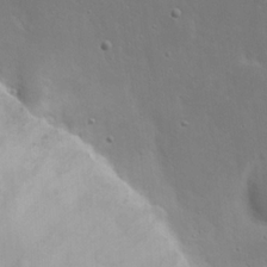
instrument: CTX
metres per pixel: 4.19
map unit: eHh
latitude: 19.8394
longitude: -72.2523
